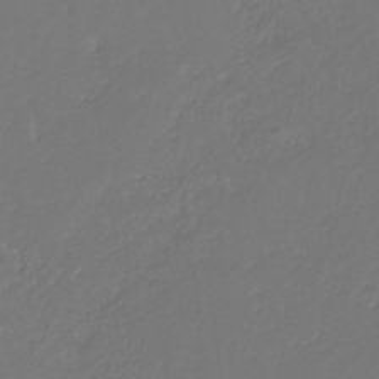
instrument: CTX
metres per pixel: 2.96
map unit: eHb
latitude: -30.4629
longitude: 64.8030
